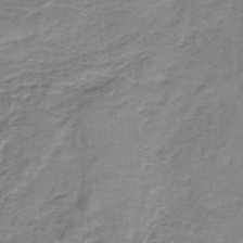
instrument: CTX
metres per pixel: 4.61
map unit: HNb
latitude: -33.8423
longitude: 60.4062
